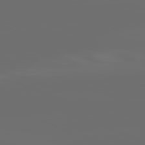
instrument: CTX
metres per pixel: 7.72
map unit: lApd
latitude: 82.1577
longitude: -165.7639
